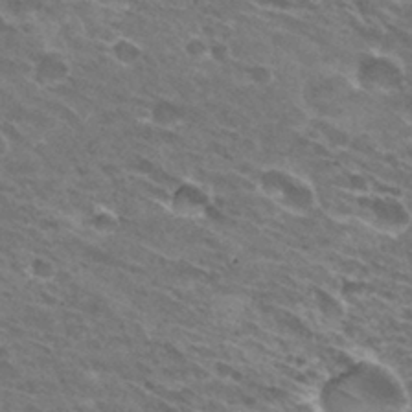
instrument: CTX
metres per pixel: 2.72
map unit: Hto
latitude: 31.1026
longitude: -43.9150
